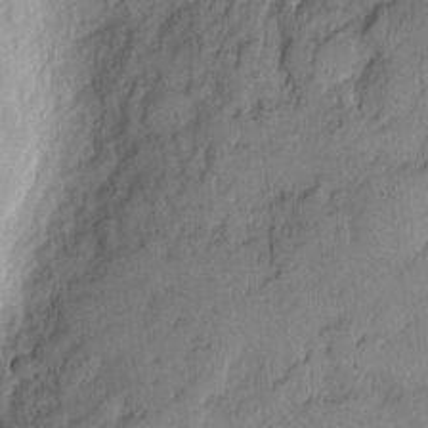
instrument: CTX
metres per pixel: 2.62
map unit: eHh
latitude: 3.9339
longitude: -72.4223
